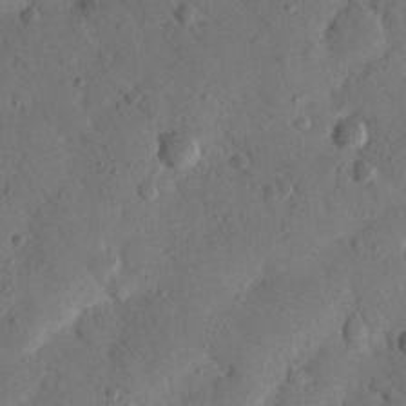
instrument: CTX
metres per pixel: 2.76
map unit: Nhu
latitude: 19.2348
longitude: -77.8961
